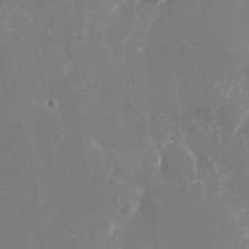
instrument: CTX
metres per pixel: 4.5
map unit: Nhu
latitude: -23.2565
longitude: -72.3657
